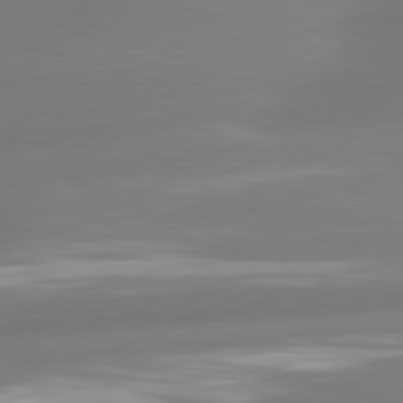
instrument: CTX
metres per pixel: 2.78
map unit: lApd
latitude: 81.2159
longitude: -162.1578
